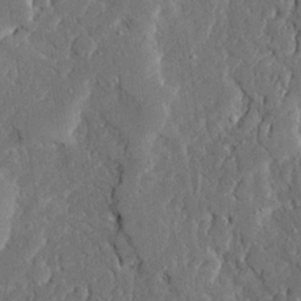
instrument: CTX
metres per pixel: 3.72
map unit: Ave
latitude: 23.0647
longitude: -129.3482
